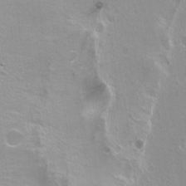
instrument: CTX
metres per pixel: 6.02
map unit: Nhu
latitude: -6.6140
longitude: -44.2711
